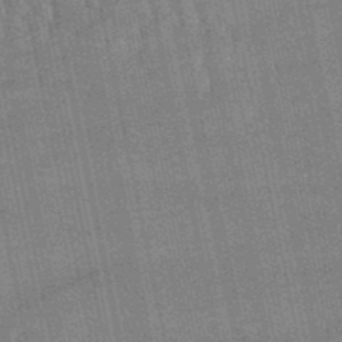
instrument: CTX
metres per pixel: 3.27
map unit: lHb
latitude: -48.8219
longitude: 74.0850
